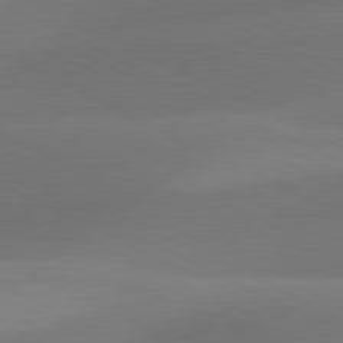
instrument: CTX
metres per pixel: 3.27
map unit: lApd
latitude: 81.1592
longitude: 128.5952
